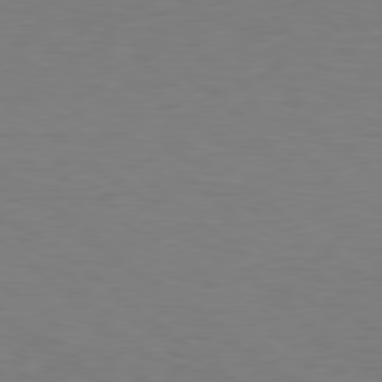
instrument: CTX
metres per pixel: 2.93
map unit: Hpe
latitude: 78.6113
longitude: -149.8394
